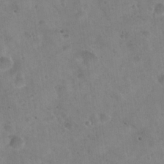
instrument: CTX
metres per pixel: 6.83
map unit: Hto
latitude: 22.3089
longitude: -54.3467
